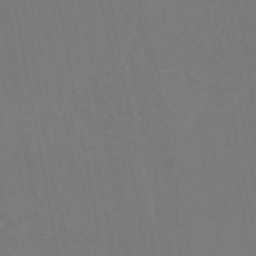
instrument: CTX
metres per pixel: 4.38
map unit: HNhu
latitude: -45.7856
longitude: 93.5021
